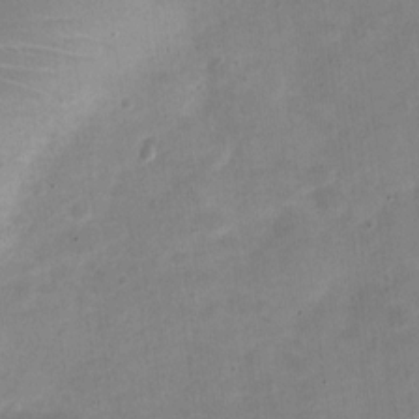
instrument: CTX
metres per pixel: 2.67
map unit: Nve
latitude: -22.4251
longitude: 104.8597
